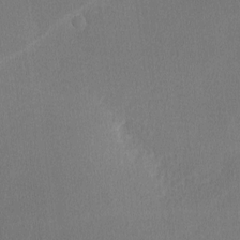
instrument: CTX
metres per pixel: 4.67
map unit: lHvf
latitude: -11.5777
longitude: -100.3089
